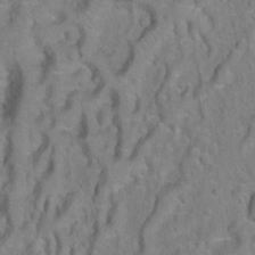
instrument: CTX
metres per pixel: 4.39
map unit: Nhu
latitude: 17.3671
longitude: -32.4601
